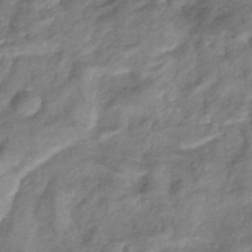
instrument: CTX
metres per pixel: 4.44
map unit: eHb
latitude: -38.8975
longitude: 78.3117
